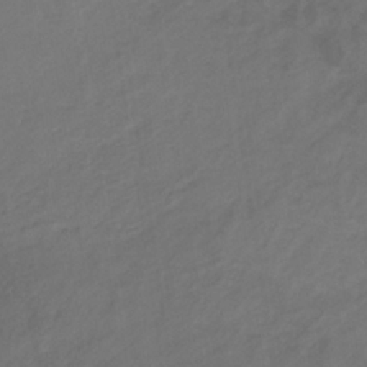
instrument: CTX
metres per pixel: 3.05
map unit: eHb
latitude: -33.2754
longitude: 68.3495
